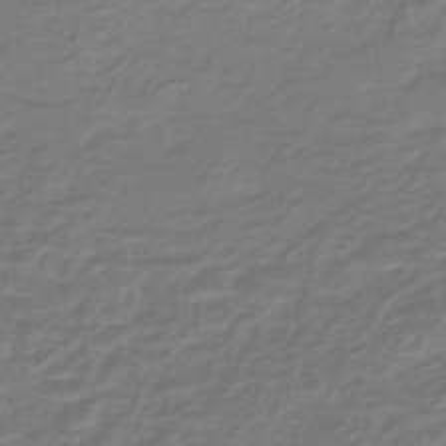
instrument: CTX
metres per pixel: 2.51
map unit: lHb
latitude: -42.5573
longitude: 65.0487
